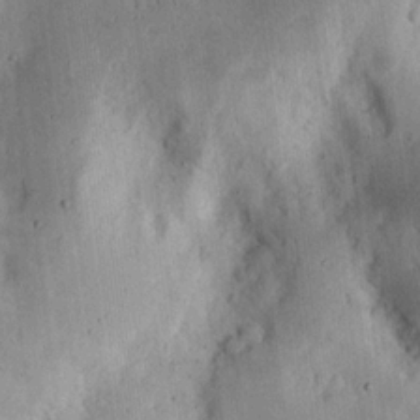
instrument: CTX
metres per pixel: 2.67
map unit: Ht
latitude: 14.1011
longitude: -74.1578
